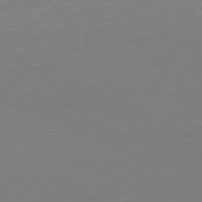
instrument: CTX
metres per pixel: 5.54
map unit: Hpe
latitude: 78.4790
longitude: -167.7260
